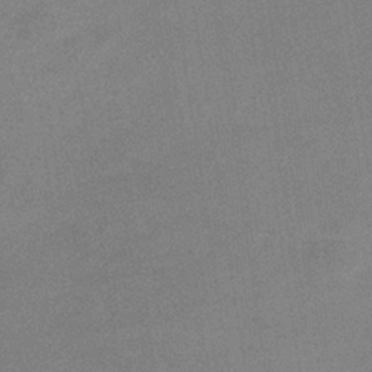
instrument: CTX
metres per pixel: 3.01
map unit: eHb
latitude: -33.6344
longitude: 68.0472
